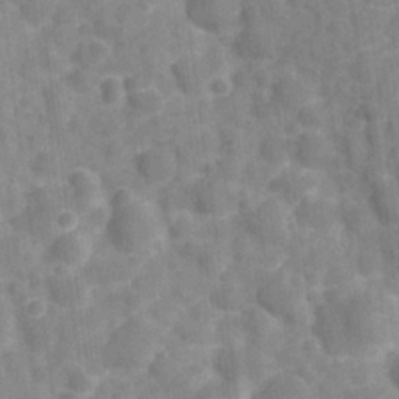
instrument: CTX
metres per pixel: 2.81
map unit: Hve
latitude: -28.2928
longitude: 92.0661
